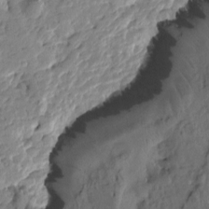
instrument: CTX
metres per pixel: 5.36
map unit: Htu
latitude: -1.1809
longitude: -178.5924
